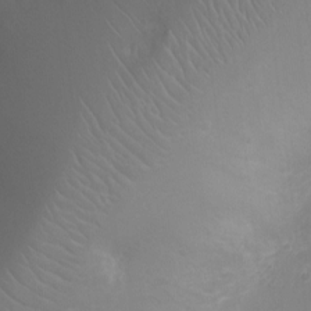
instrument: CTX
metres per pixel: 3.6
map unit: Ht
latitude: -3.4076
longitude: -16.6679
